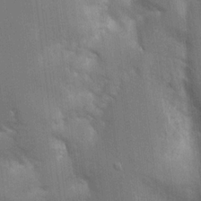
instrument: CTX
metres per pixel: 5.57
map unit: Aa
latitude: 16.2712
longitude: -149.1592
